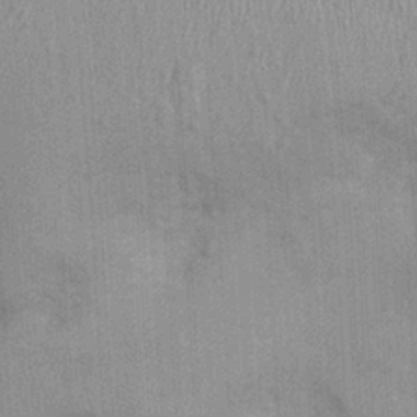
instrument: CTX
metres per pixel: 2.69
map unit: Ht
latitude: -2.4251
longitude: -15.4616
